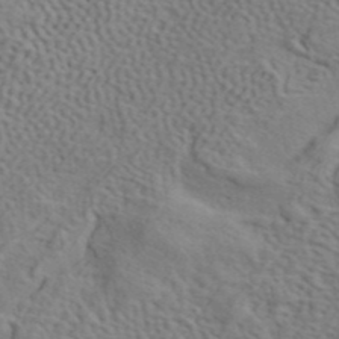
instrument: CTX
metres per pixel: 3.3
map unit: ANa
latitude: 42.1767
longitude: 55.4266
